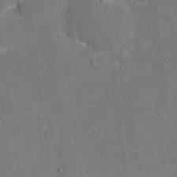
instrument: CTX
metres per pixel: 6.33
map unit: eHh
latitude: 4.7624
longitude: -66.9135
